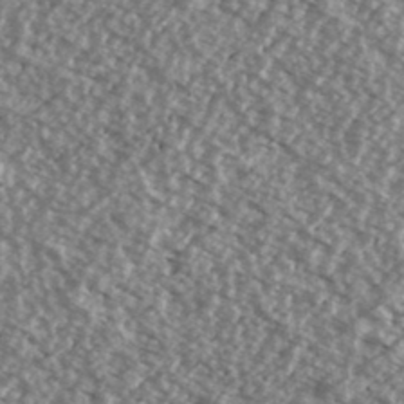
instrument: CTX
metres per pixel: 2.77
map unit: Ave
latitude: 39.1214
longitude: -111.4805
